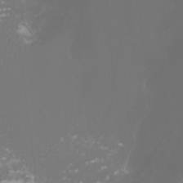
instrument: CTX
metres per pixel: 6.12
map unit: Htu
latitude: -6.6707
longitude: -74.1956
